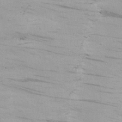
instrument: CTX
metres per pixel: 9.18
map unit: Nhu
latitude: 25.3481
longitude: -72.5735
